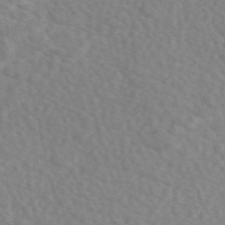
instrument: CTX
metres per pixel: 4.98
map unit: eAb
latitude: 49.3860
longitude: 117.2942
